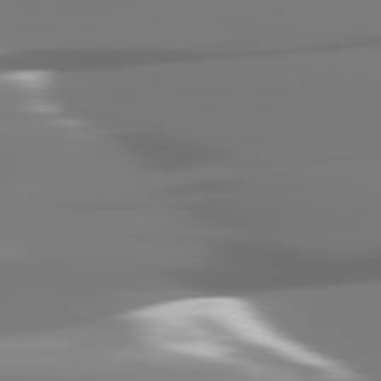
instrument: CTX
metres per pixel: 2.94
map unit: lApd
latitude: 82.4034
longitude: -145.8961
